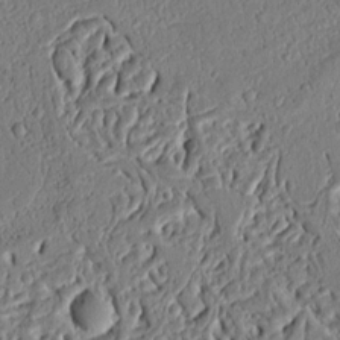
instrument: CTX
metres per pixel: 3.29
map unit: Ht
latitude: 10.2523
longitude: -75.4804
